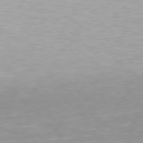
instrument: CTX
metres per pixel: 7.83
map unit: Hpe
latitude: 77.5938
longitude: -162.2901
